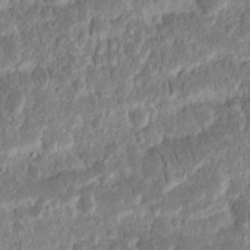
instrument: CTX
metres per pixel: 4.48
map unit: eHh
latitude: 14.7813
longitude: -72.5924
